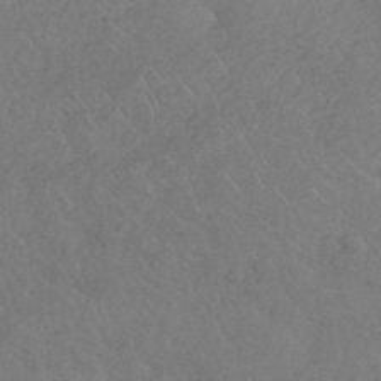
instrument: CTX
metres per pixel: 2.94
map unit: HNhu
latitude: -44.1795
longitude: 93.0108
